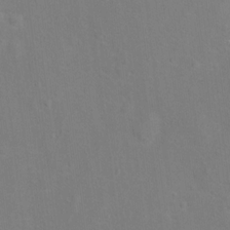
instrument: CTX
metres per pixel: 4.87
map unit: Ht
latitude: 13.3482
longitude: -40.7813
